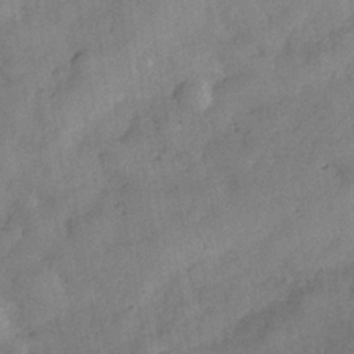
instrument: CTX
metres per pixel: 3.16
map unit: Nhe
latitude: -36.6329
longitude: -176.9702
